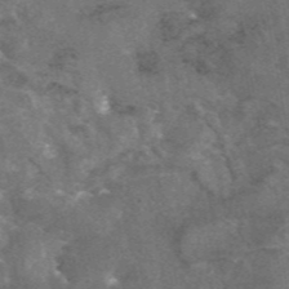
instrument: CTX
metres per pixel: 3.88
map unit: eAb
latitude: 45.2726
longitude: 122.5007
